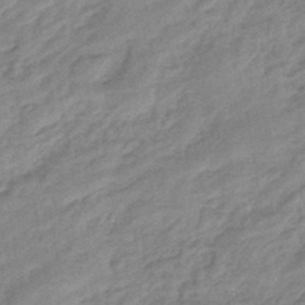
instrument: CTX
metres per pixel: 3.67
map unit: eHb
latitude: -44.3306
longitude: 85.0297
